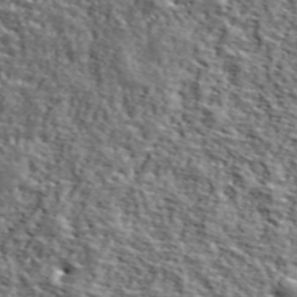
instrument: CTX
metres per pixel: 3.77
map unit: lHvf
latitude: 39.0836
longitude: -87.1025
